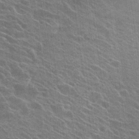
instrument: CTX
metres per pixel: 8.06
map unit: Hto
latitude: 24.9324
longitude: -40.2711
